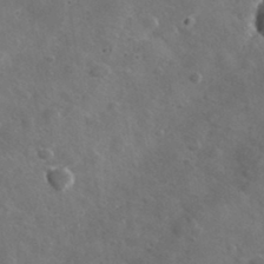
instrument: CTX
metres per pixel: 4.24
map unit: lHvf
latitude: 36.4601
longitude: -90.5735
